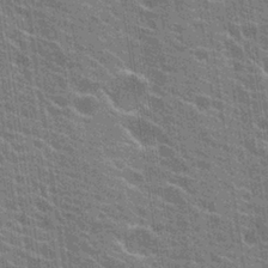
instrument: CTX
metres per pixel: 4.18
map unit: Hto
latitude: 24.4978
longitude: -43.4804
